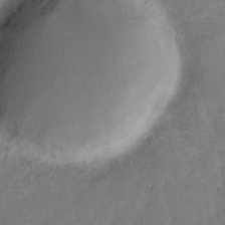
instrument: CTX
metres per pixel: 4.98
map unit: eHh
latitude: 6.1578
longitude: -66.8380
